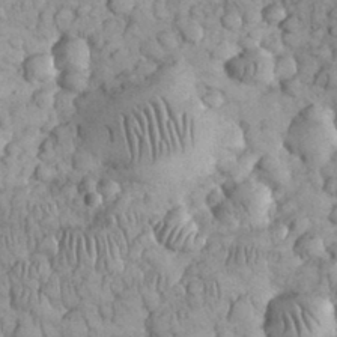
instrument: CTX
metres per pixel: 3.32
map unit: eHh
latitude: 32.5735
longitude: -65.3293
